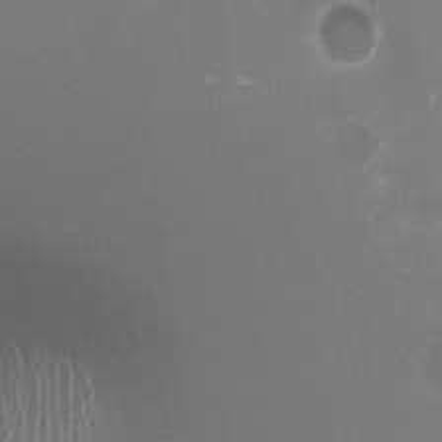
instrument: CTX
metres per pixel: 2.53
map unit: HNhu
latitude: -2.5195
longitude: -3.8772
